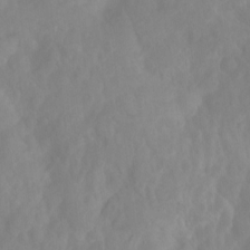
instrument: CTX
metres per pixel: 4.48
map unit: Ht
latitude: -14.2362
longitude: -56.8380
